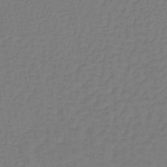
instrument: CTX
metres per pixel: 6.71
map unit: lHb
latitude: -42.3684
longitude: 64.3873
